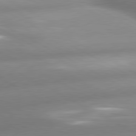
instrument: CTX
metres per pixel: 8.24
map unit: lApd
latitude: 80.2522
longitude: -158.8947
